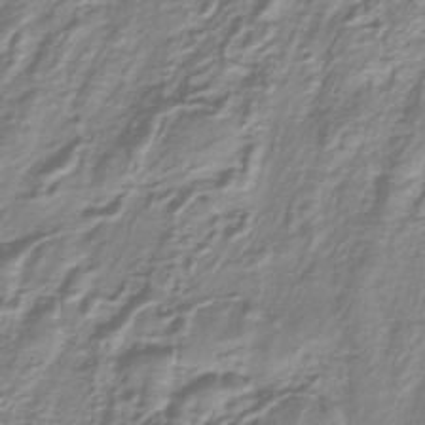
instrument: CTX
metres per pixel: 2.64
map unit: lHb
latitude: -38.3306
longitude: 58.9163
